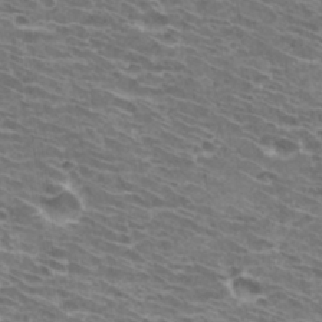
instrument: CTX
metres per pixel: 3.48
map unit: Hto
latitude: 32.6490
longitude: -41.9717
